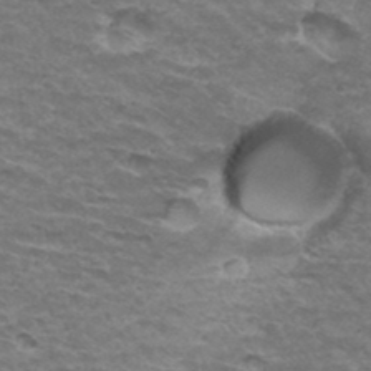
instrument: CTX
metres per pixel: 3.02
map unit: Hto
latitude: 34.7057
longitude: -42.7057
